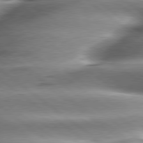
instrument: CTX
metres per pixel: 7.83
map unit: lApd
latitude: 79.3860
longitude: -140.8946
